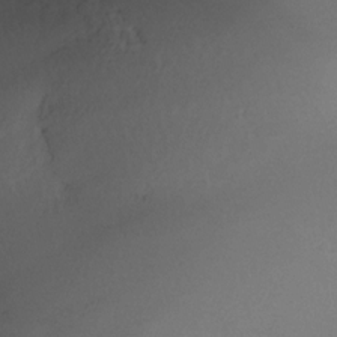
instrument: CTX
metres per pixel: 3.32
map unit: Nhe
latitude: -31.8233
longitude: -116.1200
